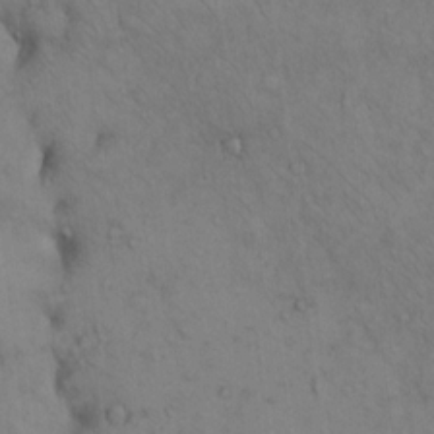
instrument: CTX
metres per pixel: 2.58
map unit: Hto
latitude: 12.2901
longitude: -59.6127
